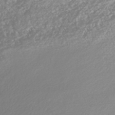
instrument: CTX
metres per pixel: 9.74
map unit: HNhu
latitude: -45.7856
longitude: 97.4077
